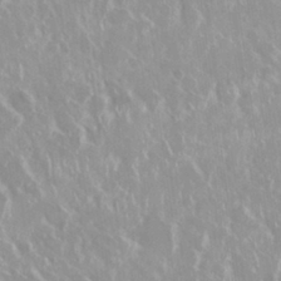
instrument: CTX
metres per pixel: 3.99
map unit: Nhu
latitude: 29.0458
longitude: -61.1403
